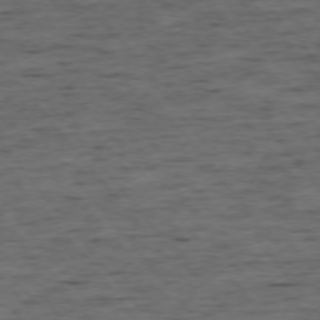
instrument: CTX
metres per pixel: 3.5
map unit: Ap
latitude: -75.7289
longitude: -90.8380
